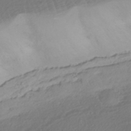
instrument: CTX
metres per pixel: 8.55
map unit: HNhu
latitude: -41.7289
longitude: 106.3684
